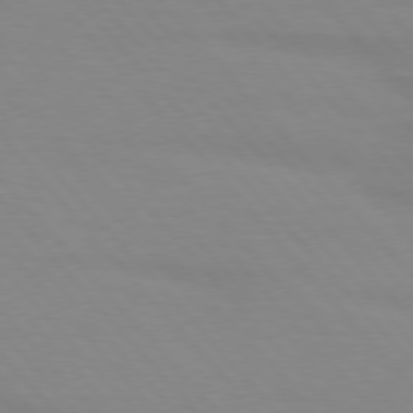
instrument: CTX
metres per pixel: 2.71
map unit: lApd
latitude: 76.1766
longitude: -84.4034
